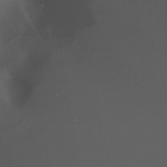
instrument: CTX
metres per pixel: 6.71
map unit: Nhu
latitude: -8.0850
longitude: -92.7435
